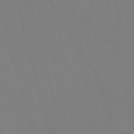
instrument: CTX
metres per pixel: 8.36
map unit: Nve
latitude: -58.2739
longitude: 61.7667
